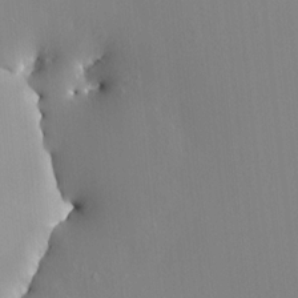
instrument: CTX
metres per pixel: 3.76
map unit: HNhu
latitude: 6.2900
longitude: 13.4266
